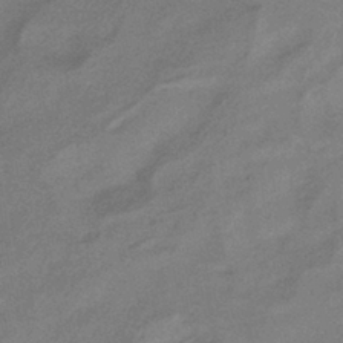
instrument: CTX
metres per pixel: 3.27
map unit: HNhu
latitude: -41.3509
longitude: 92.1606
